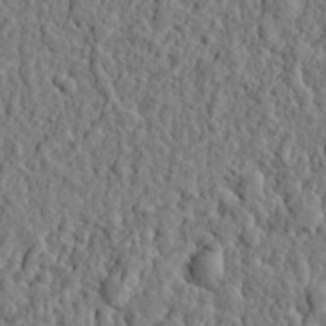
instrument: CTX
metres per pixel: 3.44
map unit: eHh
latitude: 26.8191
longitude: -78.6113
